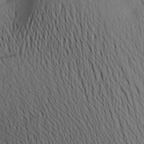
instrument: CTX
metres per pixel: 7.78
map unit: Aa
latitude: 21.5182
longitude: -146.2145
